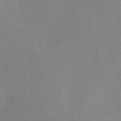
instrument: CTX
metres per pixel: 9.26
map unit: HNb
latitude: -44.8786
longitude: -38.3089
